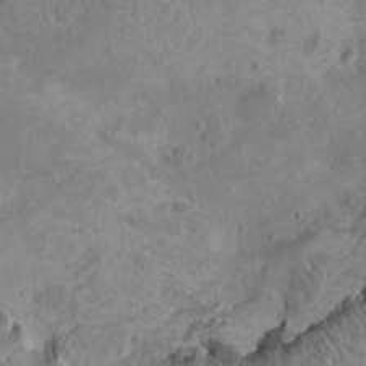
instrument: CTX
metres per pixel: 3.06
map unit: HNhu
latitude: 6.9892
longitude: -1.0836
